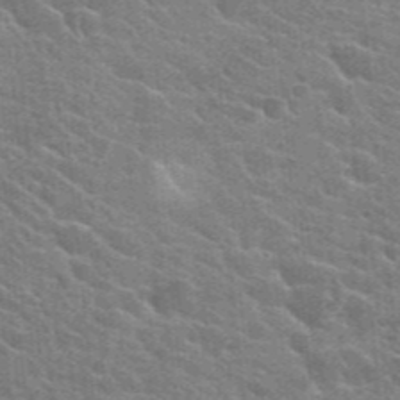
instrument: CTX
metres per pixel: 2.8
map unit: Hto
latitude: 24.3656
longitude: -36.6302
